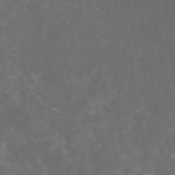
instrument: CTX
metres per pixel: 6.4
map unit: eAb
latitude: 46.6869
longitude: 126.3117
